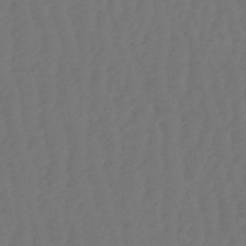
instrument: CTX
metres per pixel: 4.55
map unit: eHb
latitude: -50.8786
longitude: 77.7667
